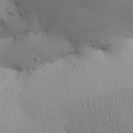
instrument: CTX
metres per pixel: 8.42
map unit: Aa
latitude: 30.2712
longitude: -145.7638
